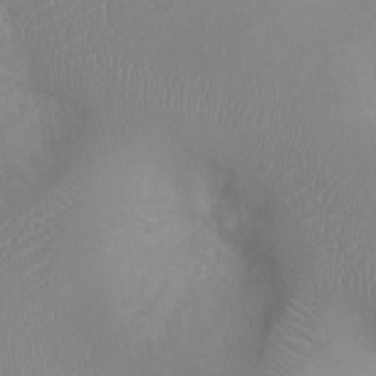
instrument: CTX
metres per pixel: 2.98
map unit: Ht
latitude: -2.3495
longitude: -16.2712
